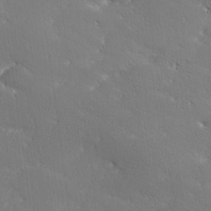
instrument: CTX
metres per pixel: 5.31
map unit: lHvf
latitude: 26.1200
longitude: 141.2187
